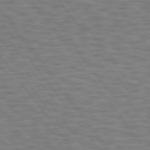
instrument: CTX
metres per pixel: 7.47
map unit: Hpe
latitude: 75.0458
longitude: -136.3090
